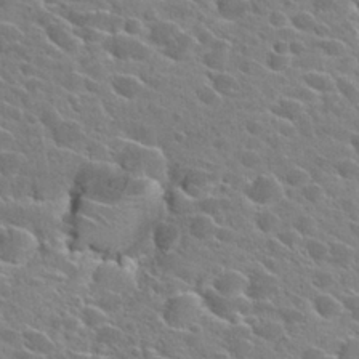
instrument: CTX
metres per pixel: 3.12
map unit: Hto
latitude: 25.7449
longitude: -42.5357
